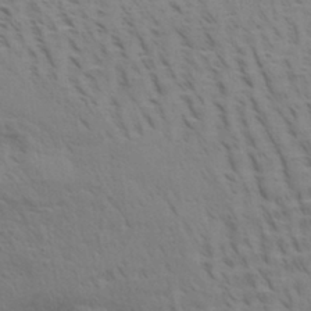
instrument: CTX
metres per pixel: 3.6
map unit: Aa
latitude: 30.4034
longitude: -139.5182
